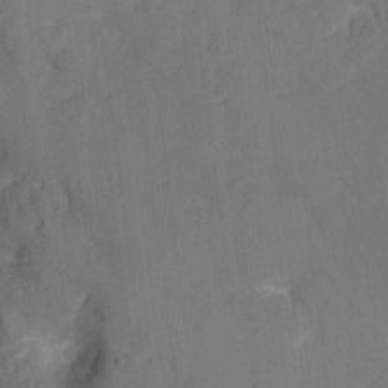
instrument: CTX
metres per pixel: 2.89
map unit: eHh
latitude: 4.5735
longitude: -69.2348
